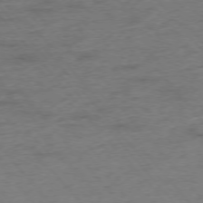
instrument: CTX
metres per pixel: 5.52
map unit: Hpe
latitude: -76.2173
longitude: -11.9717
